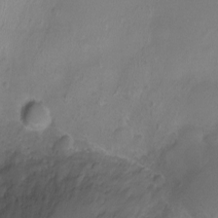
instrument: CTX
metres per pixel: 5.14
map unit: Ht
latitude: -8.6518
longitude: -20.3279
